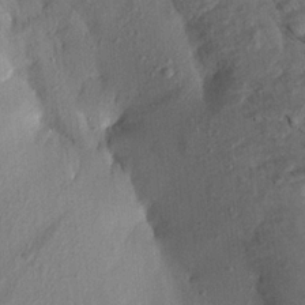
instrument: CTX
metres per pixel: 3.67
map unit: Aa
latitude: 19.8961
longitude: -147.3671
